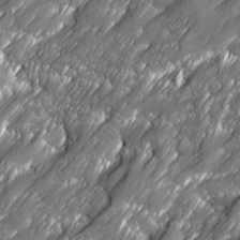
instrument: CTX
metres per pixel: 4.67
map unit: Ave
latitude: 16.6868
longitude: -135.3481
